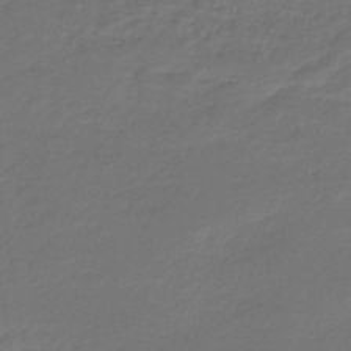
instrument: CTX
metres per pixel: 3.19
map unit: lHb
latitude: -43.9178
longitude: 60.1984
